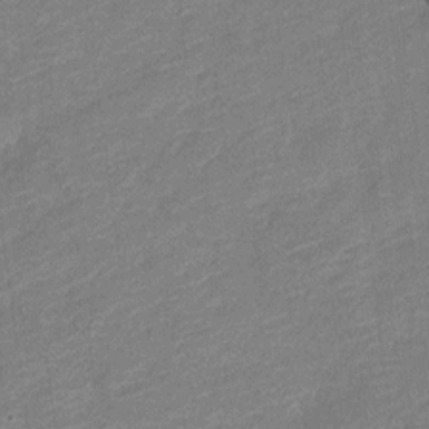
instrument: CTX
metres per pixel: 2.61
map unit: Nve
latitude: -18.2739
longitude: 108.5952
